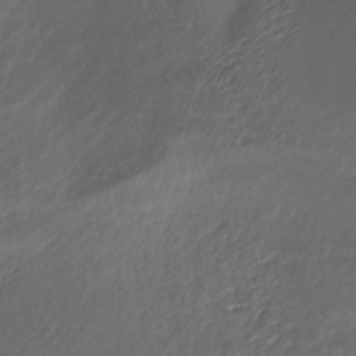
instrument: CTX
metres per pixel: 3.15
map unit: ANa
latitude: -37.9556
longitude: 94.7085
